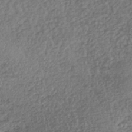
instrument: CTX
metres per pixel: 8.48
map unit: lHb
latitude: -37.3320
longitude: 68.3873
